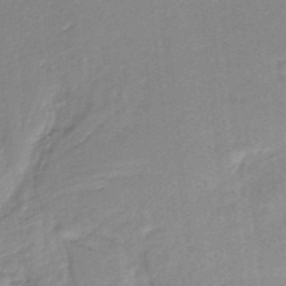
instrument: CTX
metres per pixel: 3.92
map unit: lHb
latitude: -35.3699
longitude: 60.1417
